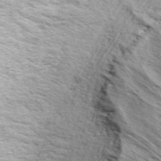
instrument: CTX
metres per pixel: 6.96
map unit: ANa
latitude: 49.8205
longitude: -75.0458
